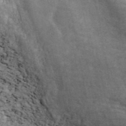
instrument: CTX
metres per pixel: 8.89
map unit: ANa
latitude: 44.9513
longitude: 45.2565
